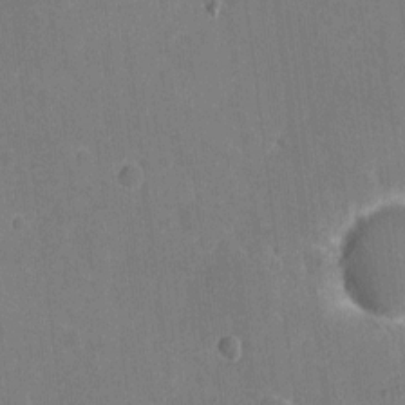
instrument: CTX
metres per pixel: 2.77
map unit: eHh
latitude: 5.3671
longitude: -67.0269
